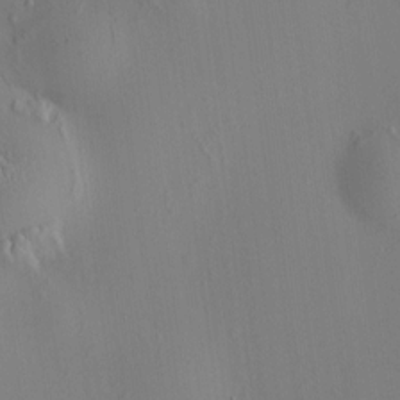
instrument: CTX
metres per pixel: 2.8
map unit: HNhu
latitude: 8.7435
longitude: 14.4818
